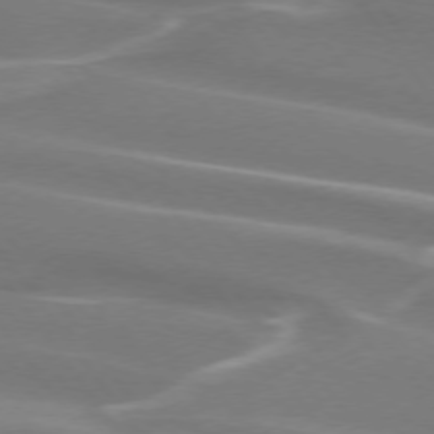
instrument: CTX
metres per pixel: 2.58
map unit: lApd
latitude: 74.3845
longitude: -62.5168
